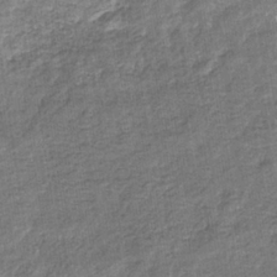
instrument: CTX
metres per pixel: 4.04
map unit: eHb
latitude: -33.8612
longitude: 76.1039
